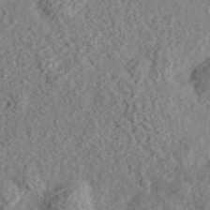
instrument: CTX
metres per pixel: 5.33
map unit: eHh
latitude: 36.2712
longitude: -79.1214
